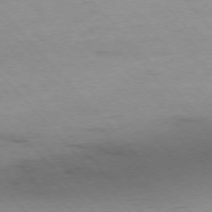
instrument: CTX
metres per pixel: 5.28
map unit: Ap
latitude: -76.5763
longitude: -90.1389
